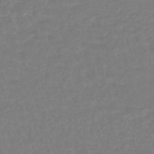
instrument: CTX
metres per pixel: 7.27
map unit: lHb
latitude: -42.2928
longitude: 67.5210
